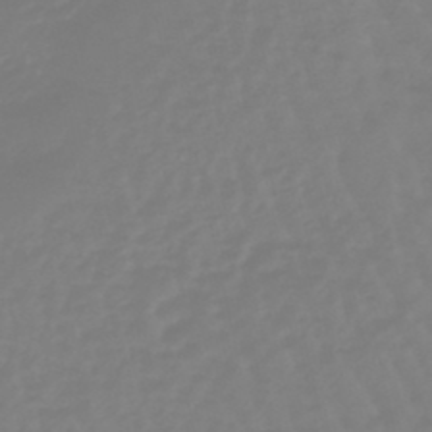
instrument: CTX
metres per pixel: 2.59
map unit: eHb
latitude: -46.0661
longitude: 82.4251
